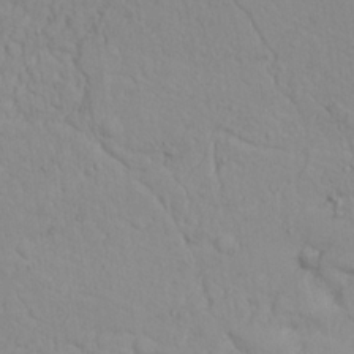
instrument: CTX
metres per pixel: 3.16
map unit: Nhu
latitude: 22.2711
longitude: -69.2726
